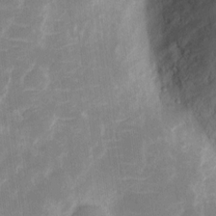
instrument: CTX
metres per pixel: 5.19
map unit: eHh
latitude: 8.2901
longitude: -70.4790
